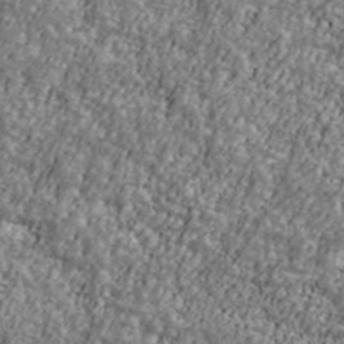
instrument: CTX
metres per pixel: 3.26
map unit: Ave
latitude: 41.6127
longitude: -111.3104
